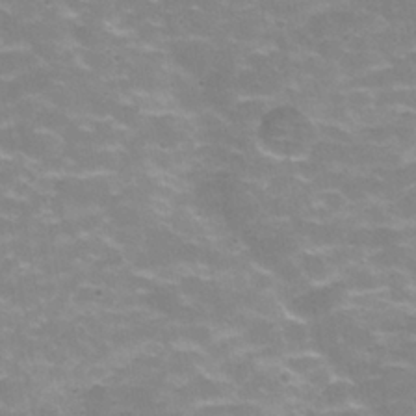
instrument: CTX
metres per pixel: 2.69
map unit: Hve
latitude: -30.2172
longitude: 95.3509
